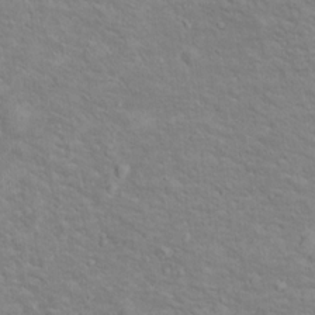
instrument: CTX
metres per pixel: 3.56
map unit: Ht
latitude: 12.7246
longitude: -39.8961
